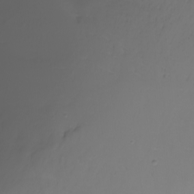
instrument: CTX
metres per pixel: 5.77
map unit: Nhu
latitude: -8.7274
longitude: -80.6113
